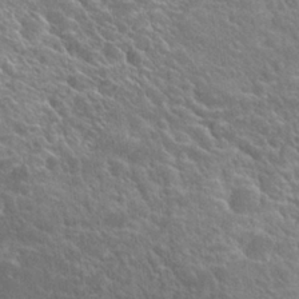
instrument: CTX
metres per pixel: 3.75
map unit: Hto
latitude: 24.9702
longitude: -41.0269
